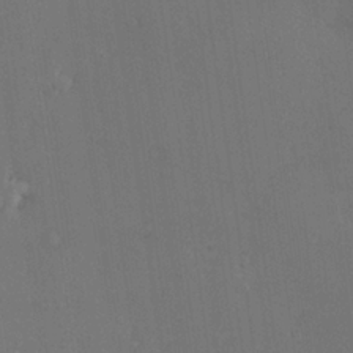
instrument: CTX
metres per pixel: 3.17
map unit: Nve
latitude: -7.5021
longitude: 174.2361
